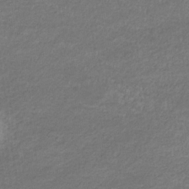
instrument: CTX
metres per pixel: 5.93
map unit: eHb
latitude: -32.3307
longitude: 68.5384
